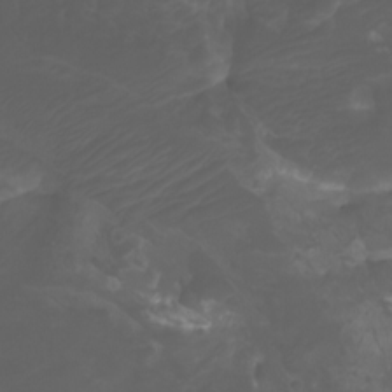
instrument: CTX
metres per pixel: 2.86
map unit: Aa
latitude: -7.4454
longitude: -79.8395
